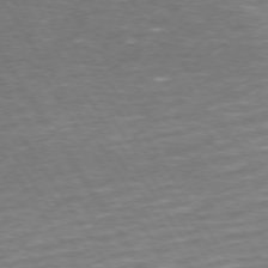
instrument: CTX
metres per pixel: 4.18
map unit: Hpe
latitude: 72.8380
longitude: -125.1025
